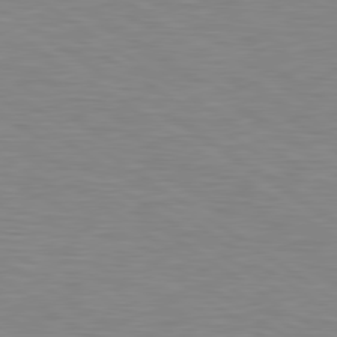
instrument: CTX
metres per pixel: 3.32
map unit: Hpe
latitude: 79.3671
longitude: -127.6694
